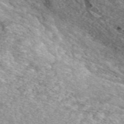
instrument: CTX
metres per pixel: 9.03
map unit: eAb
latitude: 48.1011
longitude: 111.8989
